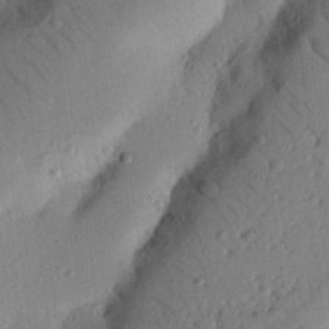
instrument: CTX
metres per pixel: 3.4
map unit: Nhu
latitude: 20.1956
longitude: -76.8569
